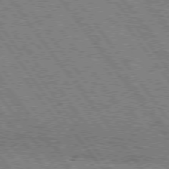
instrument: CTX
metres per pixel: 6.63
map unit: Hpe
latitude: 75.6694
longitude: -155.9528
